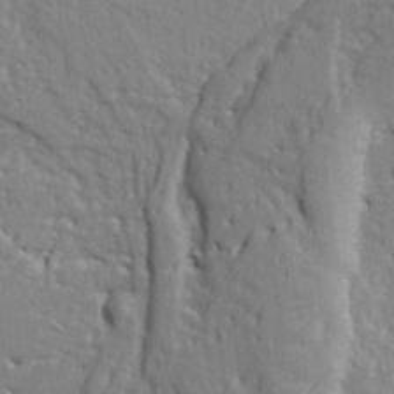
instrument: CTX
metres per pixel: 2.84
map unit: Ht
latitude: 9.5182
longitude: -77.0458
